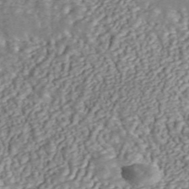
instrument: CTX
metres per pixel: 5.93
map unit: ANa
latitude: 45.7639
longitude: 37.0297
